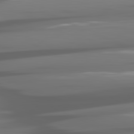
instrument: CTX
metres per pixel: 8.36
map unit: lApd
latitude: 81.2348
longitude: -141.3481
